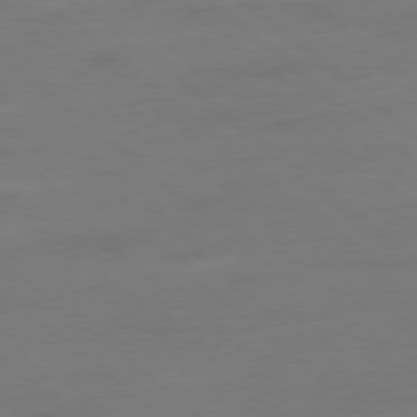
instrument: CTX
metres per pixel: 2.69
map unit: Ap
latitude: -78.3306
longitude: -56.7057
